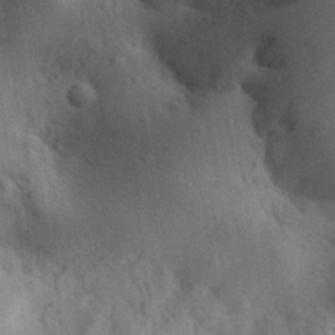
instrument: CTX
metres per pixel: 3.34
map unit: Aa
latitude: 30.3845
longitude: -145.2537
